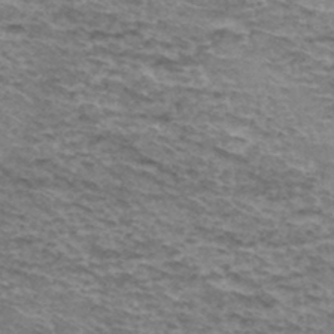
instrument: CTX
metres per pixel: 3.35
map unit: Hto
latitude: 36.5546
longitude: -43.0836
